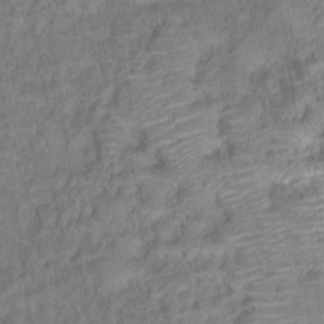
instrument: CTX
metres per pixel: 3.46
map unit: Hto
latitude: 16.7246
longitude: -40.3467
